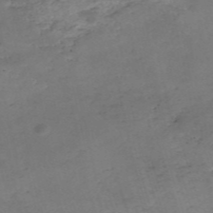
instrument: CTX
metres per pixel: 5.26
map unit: eHh
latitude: -54.5763
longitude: -90.8758
